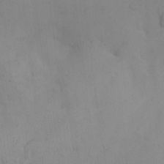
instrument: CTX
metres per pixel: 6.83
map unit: lAvf
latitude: 8.3467
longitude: 169.3131
